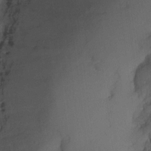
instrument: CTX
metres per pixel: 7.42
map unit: eHh
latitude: 13.5182
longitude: -72.7058
